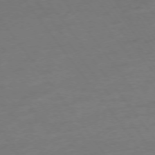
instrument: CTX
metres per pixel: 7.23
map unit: Hpe
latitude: -75.6155
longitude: -16.3278
